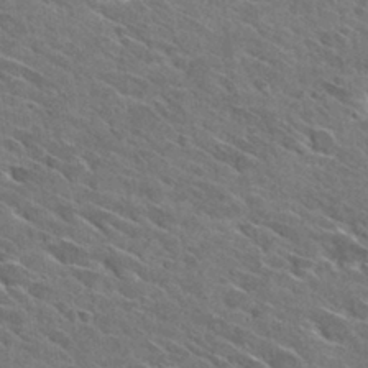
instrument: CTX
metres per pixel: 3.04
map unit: Hto
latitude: 29.3670
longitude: -43.4427
